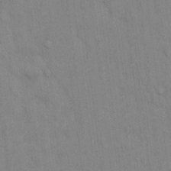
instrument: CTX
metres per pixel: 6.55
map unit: Hto
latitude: 12.5546
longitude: -60.9891
